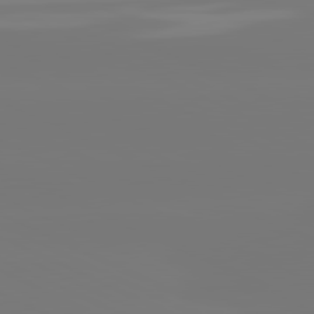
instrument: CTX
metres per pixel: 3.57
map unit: lApd
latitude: 81.3482
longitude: -148.4601
